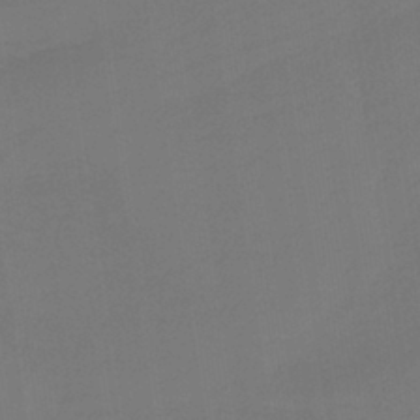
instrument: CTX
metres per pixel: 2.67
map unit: HNb
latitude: -37.3320
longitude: 54.7841
